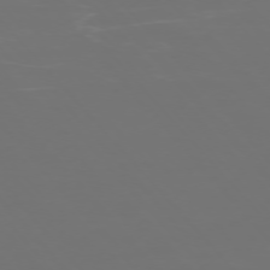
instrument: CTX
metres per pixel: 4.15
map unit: Ap
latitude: -75.4644
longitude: -76.1955
